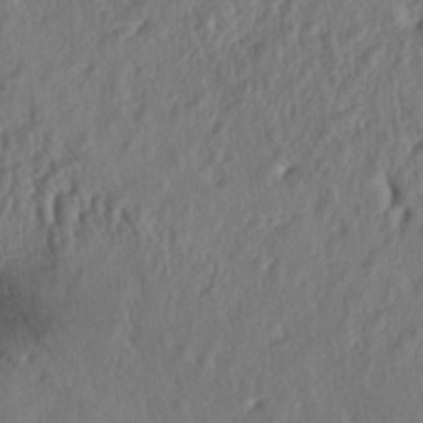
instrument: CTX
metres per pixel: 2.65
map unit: lAa
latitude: -5.9745
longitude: -124.5357
